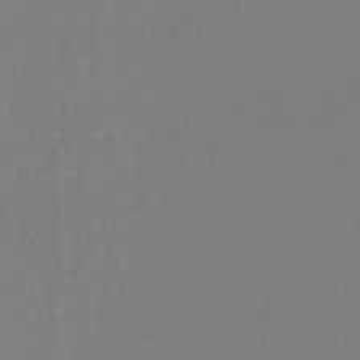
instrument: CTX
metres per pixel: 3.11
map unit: HNhu
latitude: -41.2943
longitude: 100.7085
